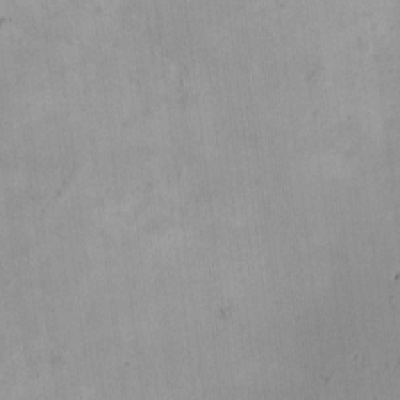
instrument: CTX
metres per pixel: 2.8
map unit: HNhu
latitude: 6.6679
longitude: 7.0486
